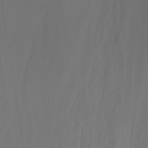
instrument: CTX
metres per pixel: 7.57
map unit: Ht
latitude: -14.9164
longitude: -54.8191
